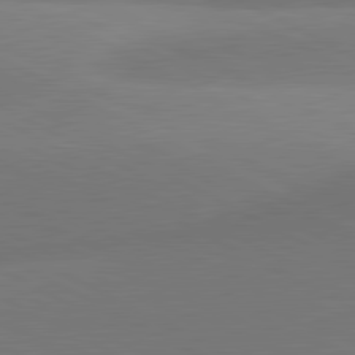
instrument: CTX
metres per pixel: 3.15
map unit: lApd
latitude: 81.1025
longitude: 129.5399
